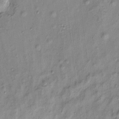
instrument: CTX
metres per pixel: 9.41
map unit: eHh
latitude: -0.3685
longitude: 16.6141
